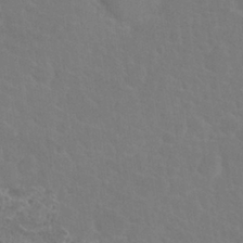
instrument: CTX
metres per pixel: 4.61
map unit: Nhu
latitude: 27.4049
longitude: -52.1011
